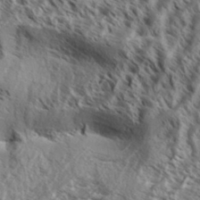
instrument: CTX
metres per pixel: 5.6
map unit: Aa
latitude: 33.4993
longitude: -138.1389
